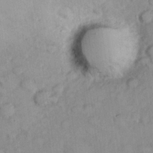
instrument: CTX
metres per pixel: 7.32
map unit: Nhu
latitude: 26.1011
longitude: -69.4427
